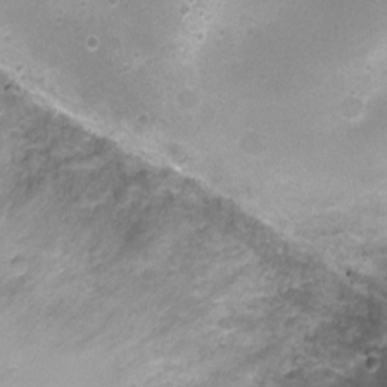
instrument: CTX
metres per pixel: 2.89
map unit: Nhu
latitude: 2.4223
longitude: -17.4237
